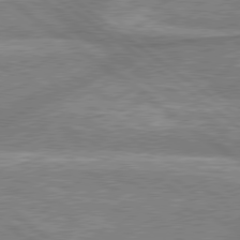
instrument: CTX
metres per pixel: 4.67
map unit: lApd
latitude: 78.8758
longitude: -159.1025
